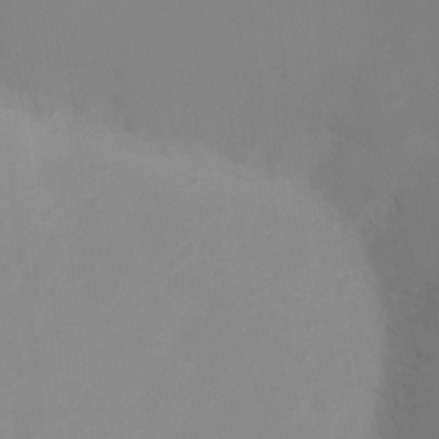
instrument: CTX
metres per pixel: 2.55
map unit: Ht
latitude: 2.8380
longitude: -22.7624
